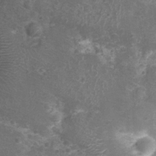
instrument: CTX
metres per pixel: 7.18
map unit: Nhu
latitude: 2.4979
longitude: -15.8017
